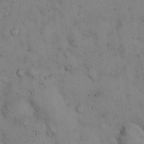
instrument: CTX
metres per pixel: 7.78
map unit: Hto
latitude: 12.8758
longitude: -59.7639
